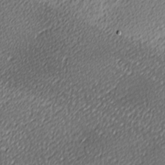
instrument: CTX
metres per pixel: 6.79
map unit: lAa
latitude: -10.5385
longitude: -125.8772
